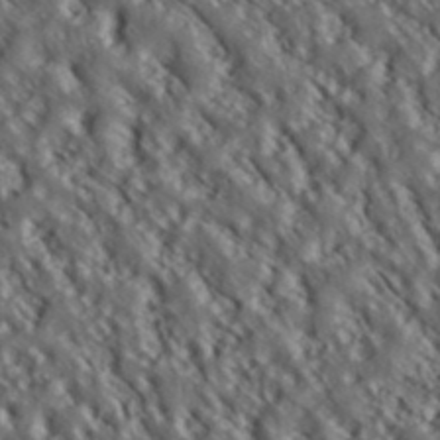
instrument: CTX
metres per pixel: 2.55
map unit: ANa
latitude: 40.0255
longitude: 30.0850
